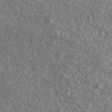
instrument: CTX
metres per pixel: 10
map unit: Ave
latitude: 41.7071
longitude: -111.0648
